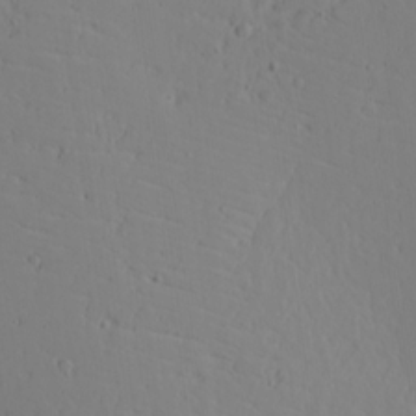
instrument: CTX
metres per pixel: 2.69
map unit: Aa
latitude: 17.4615
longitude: -125.1025
